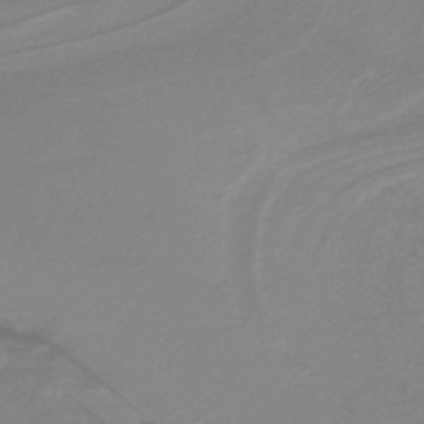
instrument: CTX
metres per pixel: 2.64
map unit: lHb
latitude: -39.0864
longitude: 55.3888
